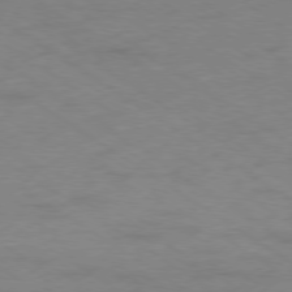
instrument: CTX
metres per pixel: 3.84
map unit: Ap
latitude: -78.8030
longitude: -59.1970
